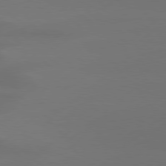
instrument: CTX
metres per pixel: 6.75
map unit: Hpe
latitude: 78.5924
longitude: -130.8002
